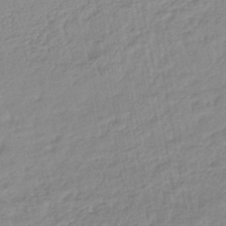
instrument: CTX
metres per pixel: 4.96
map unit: lHb
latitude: -44.2362
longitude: 74.1039
